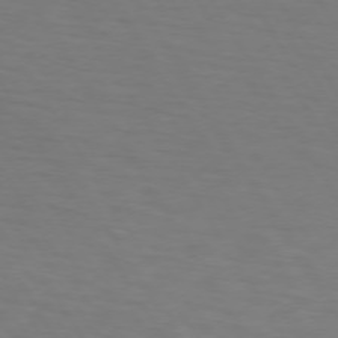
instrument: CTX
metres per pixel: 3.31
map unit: lApd
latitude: 73.1970
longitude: -74.9136
